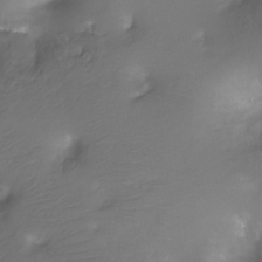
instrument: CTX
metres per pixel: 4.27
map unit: Ht
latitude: -11.6344
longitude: -45.2915
